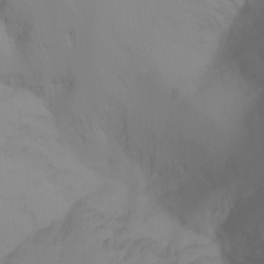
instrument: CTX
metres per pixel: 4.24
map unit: Ht
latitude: -15.4833
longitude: -50.9324
